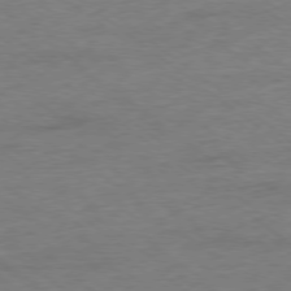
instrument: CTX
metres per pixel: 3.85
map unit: Ap
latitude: -78.2928
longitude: -82.5356
